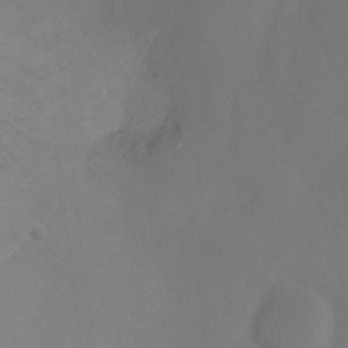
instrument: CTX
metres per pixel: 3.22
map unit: Ht
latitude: -7.4643
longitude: -27.9528
